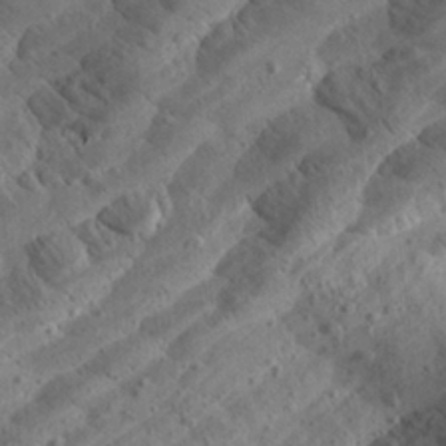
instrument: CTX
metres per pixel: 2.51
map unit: Aa
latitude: 24.9891
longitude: -144.1955
